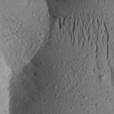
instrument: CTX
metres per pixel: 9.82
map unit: Aa
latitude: 19.6882
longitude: -149.0081
